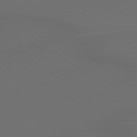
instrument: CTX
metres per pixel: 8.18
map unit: lApd
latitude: 79.4049
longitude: -175.4049
